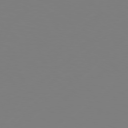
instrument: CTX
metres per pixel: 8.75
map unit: Hpe
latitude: 76.8191
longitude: -131.1970
